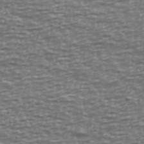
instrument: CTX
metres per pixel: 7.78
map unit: Ave
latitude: 40.6112
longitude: -113.1403
